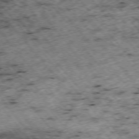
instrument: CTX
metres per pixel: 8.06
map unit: Hpe
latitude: -75.6344
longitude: -17.8017
